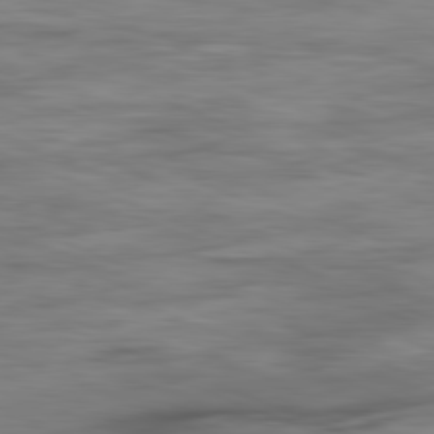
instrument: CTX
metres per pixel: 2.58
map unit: Ap
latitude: -81.6155
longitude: -80.4034
